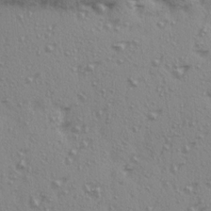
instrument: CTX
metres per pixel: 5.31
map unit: Ave
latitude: 15.1026
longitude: -105.3860
